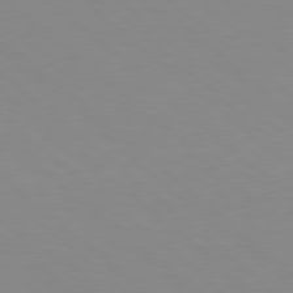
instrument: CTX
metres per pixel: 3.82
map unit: Hpe
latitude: 78.5168
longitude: -165.4804
